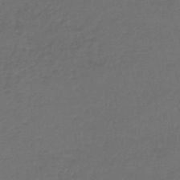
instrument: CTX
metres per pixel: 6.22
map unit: lHb
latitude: -43.7855
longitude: 74.4629
